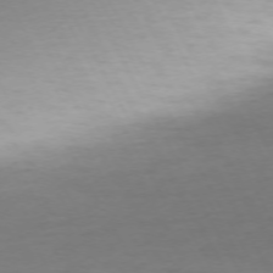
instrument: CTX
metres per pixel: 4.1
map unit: Ap
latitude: -74.0094
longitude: -69.9528
